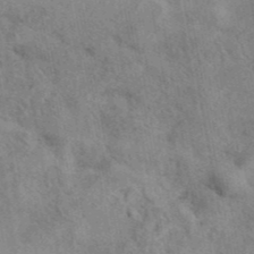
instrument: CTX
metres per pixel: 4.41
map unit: eAb
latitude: 42.4979
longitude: 109.4832
